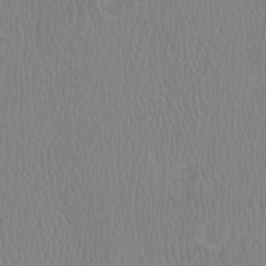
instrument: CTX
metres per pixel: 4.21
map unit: HNhu
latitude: -1.5588
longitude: 2.5573
